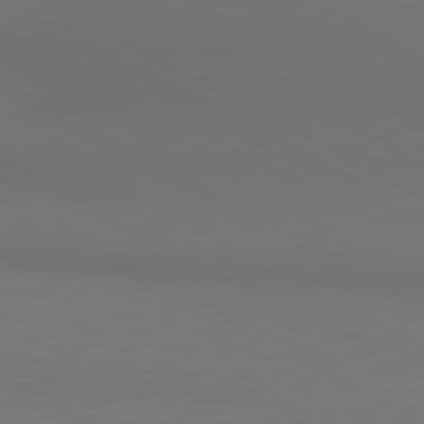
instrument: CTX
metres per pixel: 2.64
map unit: lApd
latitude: 80.7435
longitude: 139.2754
